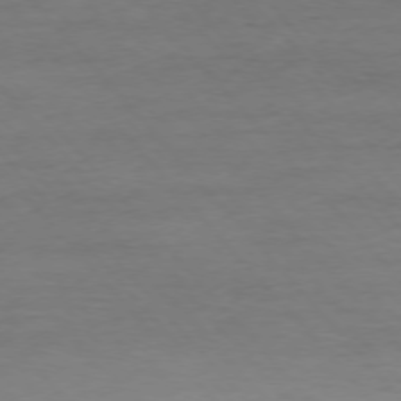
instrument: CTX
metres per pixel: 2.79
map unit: Ap
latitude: -76.7085
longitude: -83.6882
